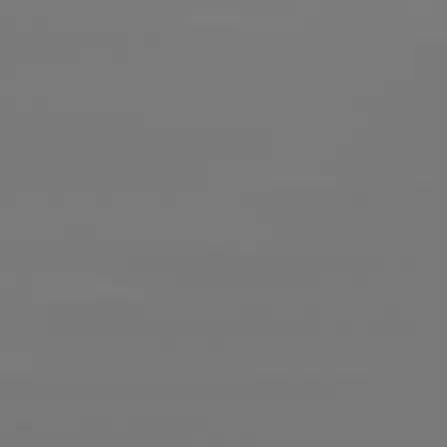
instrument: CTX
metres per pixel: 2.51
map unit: lApd
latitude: 81.8961
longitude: -135.6127
